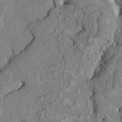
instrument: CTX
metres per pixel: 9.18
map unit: HNhu
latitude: 3.9339
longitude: -3.7827
